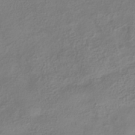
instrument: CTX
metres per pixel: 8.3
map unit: HNhu
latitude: -39.1242
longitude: 100.5195
